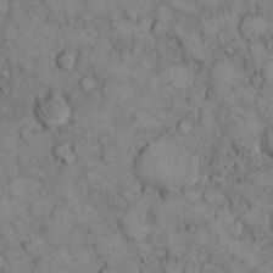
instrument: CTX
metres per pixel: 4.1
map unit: Hto
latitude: 9.3482
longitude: -59.8205
